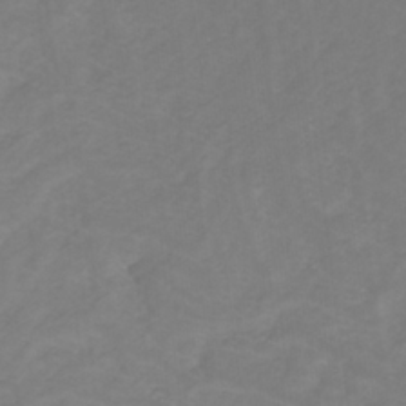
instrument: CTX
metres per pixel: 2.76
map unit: eHb
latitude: -30.8408
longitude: 64.7086
